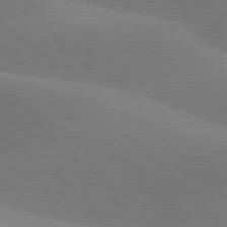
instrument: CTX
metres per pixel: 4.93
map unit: lApd
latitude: 77.5560
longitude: -50.8380
